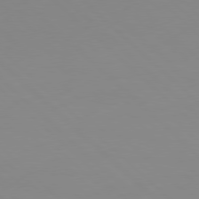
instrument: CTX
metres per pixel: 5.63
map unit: Hpe
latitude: 77.8016
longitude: -164.8947
